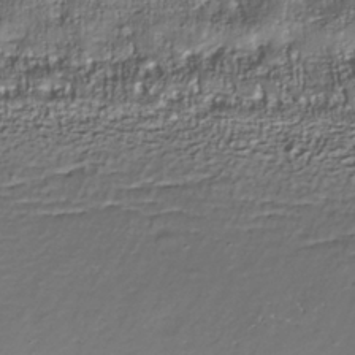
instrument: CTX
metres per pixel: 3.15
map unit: Nhe
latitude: -38.2173
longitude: -118.2333
